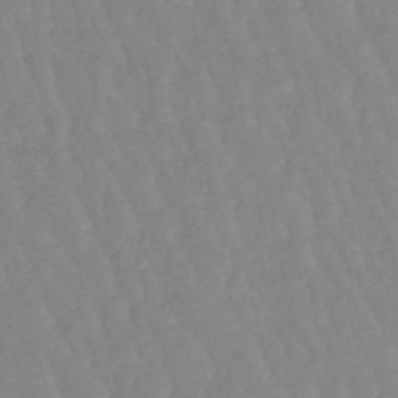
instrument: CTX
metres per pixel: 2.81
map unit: lHb
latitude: -48.2929
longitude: 77.1620
